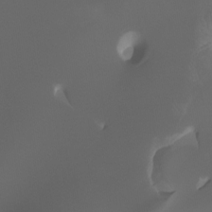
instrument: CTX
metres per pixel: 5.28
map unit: Htu
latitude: -12.8030
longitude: -71.6127
